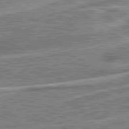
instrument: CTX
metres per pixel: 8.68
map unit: lApd
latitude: 81.4237
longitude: 127.9178
